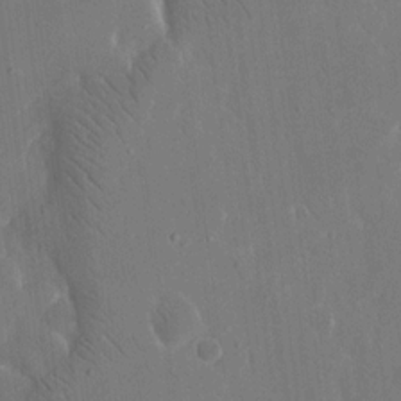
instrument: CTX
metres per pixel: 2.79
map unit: eHh
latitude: 15.4427
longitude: -71.1592
